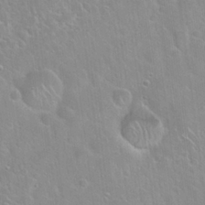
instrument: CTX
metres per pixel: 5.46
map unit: Hto
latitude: 22.2522
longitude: -52.4223
